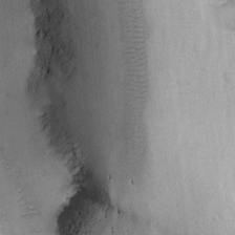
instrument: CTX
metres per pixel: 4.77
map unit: Ave
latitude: -7.5777
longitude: -118.9513
